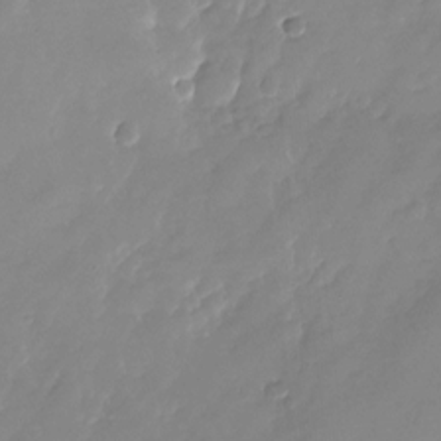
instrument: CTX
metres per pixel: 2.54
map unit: Nhu
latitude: -24.6140
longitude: -69.2915
